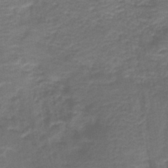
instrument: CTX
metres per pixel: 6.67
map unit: HNb
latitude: -43.0108
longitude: 51.4643
